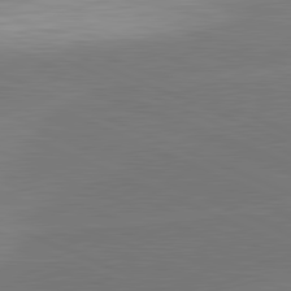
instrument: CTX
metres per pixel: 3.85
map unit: lApd
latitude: 81.9528
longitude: -155.1214
